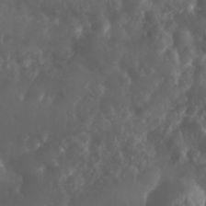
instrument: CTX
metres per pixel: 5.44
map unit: Nhu
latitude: 26.2712
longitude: -63.7828
